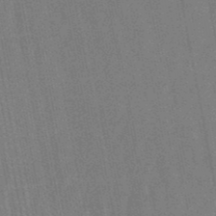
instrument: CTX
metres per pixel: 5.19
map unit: lHb
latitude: -49.6722
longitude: 68.6896
